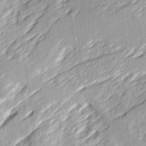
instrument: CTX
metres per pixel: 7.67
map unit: Ave
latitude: 15.7828
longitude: -137.5182
